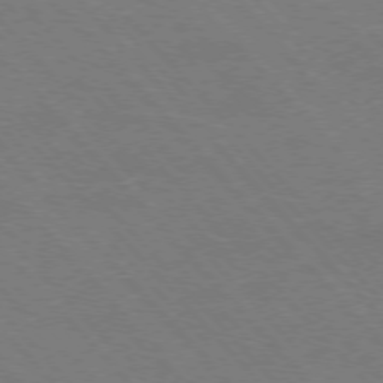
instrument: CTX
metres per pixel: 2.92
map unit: Hpe
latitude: -76.7085
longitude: -12.7813
